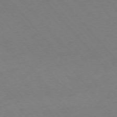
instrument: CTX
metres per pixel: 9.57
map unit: Ap
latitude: -75.9178
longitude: -63.6883
